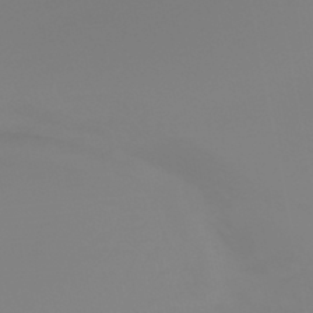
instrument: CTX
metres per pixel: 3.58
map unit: HNhu
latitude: -45.2754
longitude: 90.5385
